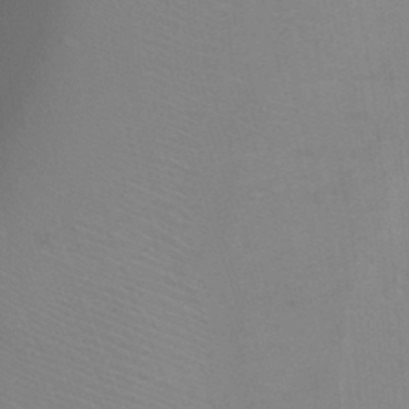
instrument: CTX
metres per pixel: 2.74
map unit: Ht
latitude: -2.1038
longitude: -27.0270
